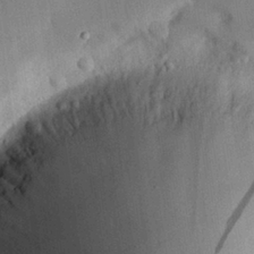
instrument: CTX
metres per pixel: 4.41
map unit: eHh
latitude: 27.8772
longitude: -82.1766
